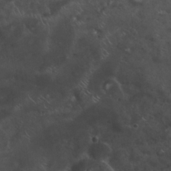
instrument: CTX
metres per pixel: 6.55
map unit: eHh
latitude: 24.6679
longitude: -63.3293
